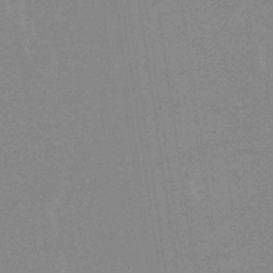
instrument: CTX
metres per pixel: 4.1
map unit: lHb
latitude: -34.1795
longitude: 70.0661
